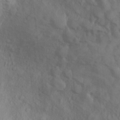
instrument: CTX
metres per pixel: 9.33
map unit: Ht
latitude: 11.3104
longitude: -32.2523
